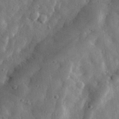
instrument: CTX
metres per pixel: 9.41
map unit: eHh
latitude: 35.0458
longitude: -80.8002
